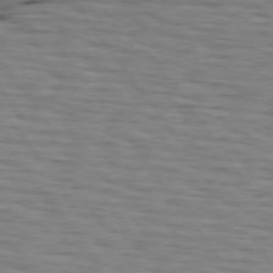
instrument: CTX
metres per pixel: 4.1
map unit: lApd
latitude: 74.9136
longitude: -71.7827
